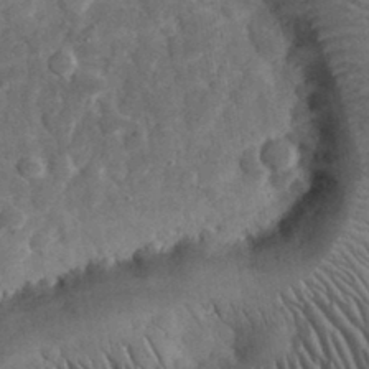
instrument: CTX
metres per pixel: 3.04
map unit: eHh
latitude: 33.0270
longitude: -69.9528
